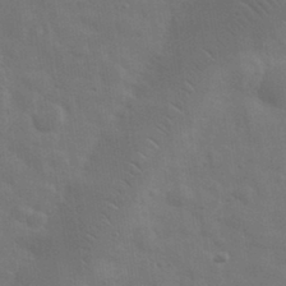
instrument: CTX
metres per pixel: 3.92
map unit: eHh
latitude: 33.5371
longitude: -70.3278
